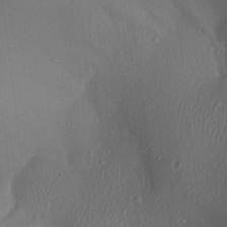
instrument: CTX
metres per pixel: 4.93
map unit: Aa
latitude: 26.8191
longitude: -136.2712
